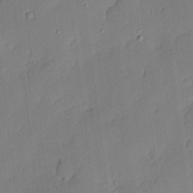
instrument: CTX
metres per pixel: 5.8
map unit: Nhu
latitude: 2.1389
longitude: -76.4601
